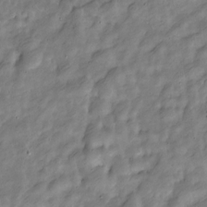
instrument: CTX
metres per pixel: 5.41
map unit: Nve
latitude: -24.8408
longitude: 106.9920
